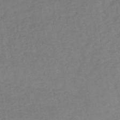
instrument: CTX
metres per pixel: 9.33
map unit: lHb
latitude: -39.7100
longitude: 72.6329
